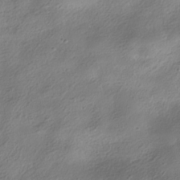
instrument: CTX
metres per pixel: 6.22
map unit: ANa
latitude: -37.1809
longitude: 94.8786
